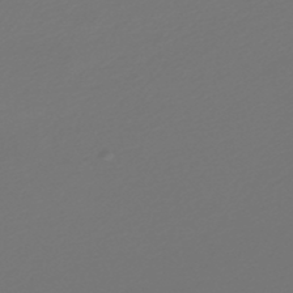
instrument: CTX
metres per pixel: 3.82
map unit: lHb
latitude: -47.1998
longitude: 59.8422
